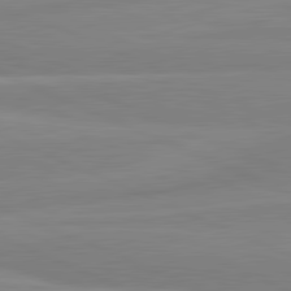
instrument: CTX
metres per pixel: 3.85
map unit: lApd
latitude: 81.7072
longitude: -173.5749
